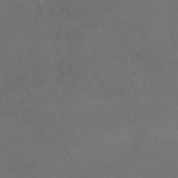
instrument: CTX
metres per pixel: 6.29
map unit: lHb
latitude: -47.8422
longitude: 70.4818
